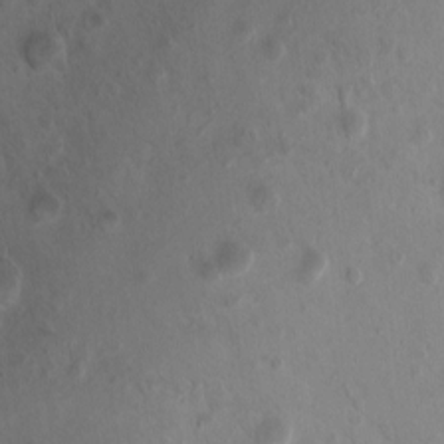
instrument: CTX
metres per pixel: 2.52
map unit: eHh
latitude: -0.3685
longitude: 15.2187
